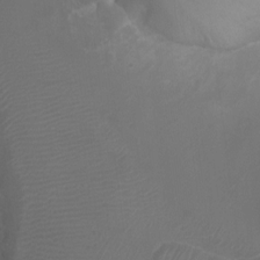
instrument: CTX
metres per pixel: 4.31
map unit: Ht
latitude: -0.4251
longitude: -17.6694
